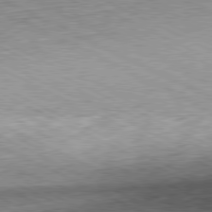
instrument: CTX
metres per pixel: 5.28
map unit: Hpe
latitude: -81.2376
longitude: 10.4251
